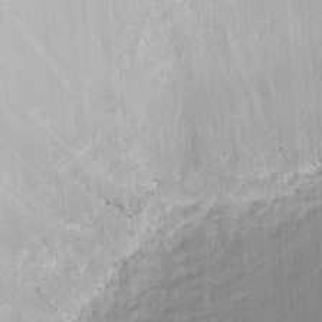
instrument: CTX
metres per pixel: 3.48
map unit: eHh
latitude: 6.2900
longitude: -77.3859
